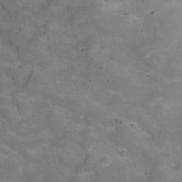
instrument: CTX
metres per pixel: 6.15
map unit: Hve
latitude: -30.6518
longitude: 95.4832
